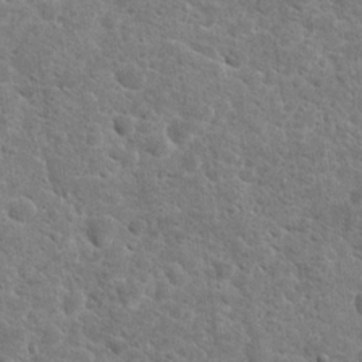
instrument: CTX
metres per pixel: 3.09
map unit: Hto
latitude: 19.4237
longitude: -37.2537
